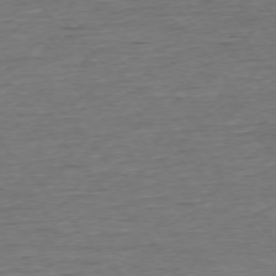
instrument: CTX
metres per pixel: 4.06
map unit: Ap
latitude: -75.6722
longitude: -92.9702
